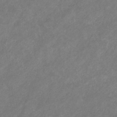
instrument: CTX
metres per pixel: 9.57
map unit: eHb
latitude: -31.4076
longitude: 70.6519
